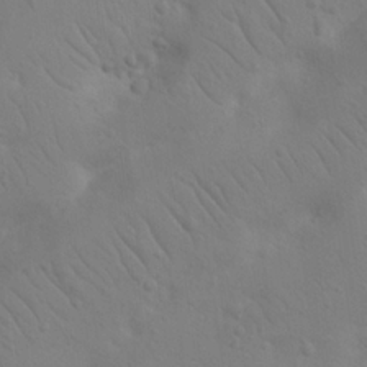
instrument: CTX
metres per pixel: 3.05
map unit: Nhu
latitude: 22.9136
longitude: -74.0255
